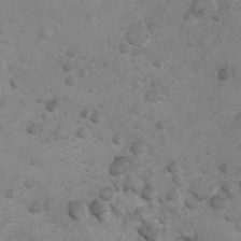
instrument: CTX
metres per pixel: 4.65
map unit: Ht
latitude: 3.0836
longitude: -28.3278
